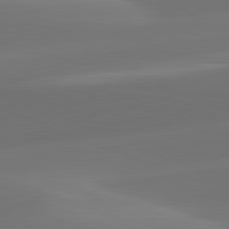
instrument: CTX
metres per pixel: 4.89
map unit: lApd
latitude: 82.0822
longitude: -162.1389
